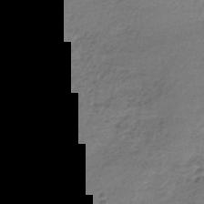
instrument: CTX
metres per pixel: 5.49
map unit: lHb
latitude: -35.3132
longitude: 62.0283
